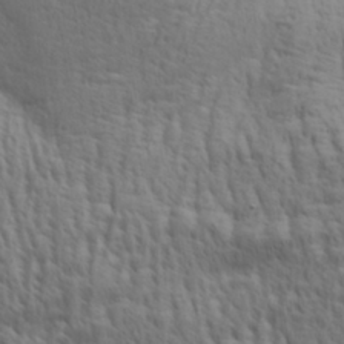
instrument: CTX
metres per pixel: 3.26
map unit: Aa
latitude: 29.0836
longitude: -134.4979
